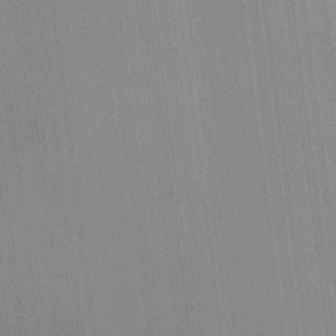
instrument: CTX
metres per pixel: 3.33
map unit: HNhu
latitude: 9.8206
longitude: 14.9353
